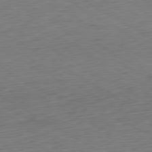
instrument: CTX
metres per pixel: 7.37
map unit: Ap
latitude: -80.5385
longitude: -67.9528
